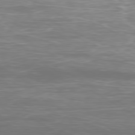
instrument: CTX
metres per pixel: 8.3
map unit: Ap
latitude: -80.3873
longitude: -60.7246
